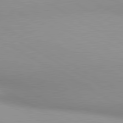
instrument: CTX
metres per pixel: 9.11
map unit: lApd
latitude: 80.6301
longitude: 135.9178
